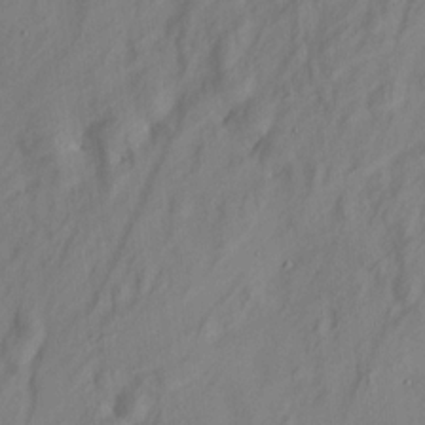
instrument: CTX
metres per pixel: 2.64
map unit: HNhu
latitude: 6.0822
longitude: 13.1431
